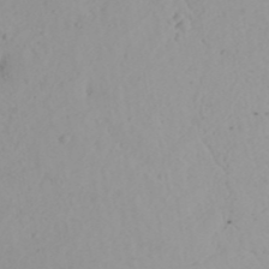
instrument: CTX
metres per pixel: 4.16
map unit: Aa
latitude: 24.5923
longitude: -131.4805
